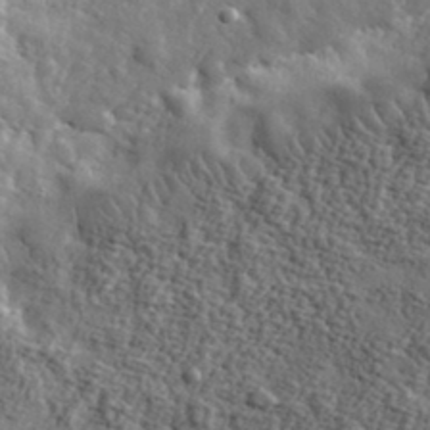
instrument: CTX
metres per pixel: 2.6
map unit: eHh
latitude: 35.8583
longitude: -80.4790
